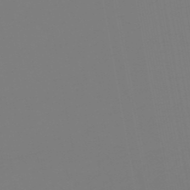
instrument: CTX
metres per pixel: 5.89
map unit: eHb
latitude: -50.1606
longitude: 74.7275
